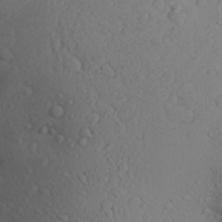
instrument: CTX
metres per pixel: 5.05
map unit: Aa
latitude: 25.1781
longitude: -146.6113
